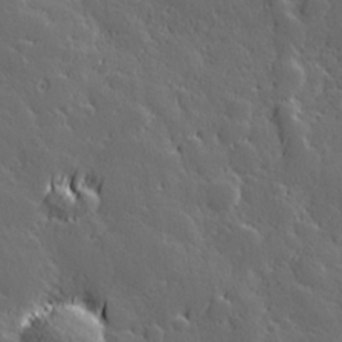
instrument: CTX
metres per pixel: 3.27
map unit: Hve
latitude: 26.8002
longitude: 144.5952
